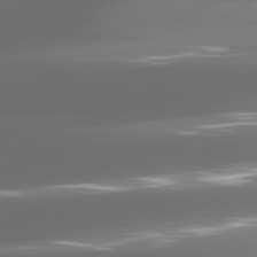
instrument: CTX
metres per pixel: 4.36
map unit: lApd
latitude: 81.4426
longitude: -136.1578
